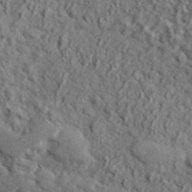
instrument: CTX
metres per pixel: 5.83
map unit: lHvf
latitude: 41.7449
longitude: -88.8002
